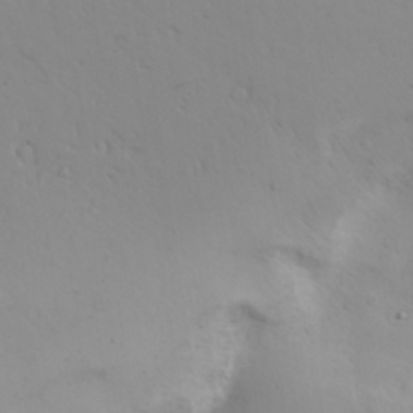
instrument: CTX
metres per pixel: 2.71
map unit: Aa
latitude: 29.1592
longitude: -146.4412
